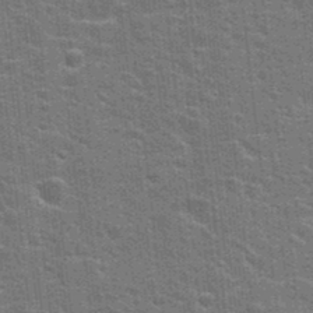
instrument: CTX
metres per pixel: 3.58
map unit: Hto
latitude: 23.4615
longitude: -47.1026
